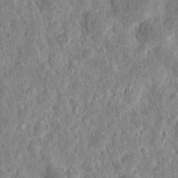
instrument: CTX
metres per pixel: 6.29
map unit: eHh
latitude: 12.0444
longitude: -73.7639
